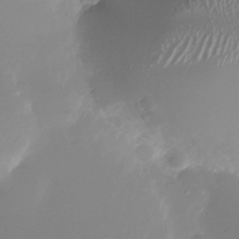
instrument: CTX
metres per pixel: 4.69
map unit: Nhu
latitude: -25.9178
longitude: -72.4601
